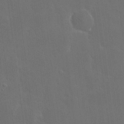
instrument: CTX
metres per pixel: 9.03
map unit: eHh
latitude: 19.1592
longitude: -66.5356
